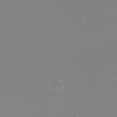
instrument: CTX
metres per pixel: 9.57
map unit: eHh
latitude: -12.4062
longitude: -60.4034
